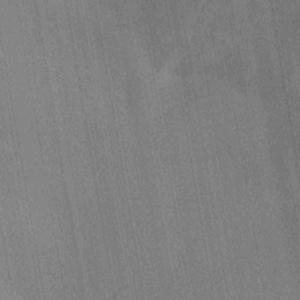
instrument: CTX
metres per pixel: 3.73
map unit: Nhu
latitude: -11.6722
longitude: -22.0822
